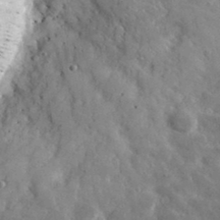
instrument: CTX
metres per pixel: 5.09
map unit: lHvf
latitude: 36.1578
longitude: -89.5560
